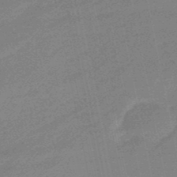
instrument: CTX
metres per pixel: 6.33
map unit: lHb
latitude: -48.3873
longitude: 81.9745
